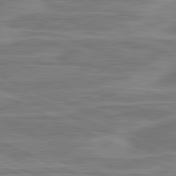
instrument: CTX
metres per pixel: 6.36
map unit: lApd
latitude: 81.3104
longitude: -175.9150
